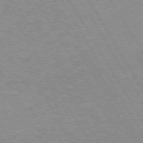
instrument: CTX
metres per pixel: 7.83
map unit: lApd
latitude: 72.8002
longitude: -57.0647
